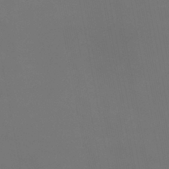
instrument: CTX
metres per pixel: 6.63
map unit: eHb
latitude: -38.1228
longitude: 74.8786
